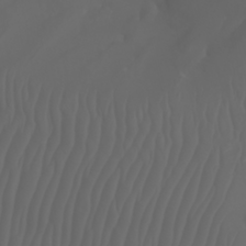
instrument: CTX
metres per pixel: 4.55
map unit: Nhu
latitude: -7.1431
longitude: -84.9703
